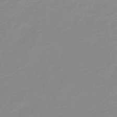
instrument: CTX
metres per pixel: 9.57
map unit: HNb
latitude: -44.3684
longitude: 51.6344
